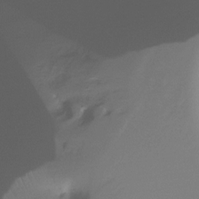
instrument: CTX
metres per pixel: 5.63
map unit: Ht
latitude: -16.1417
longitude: -45.0269
